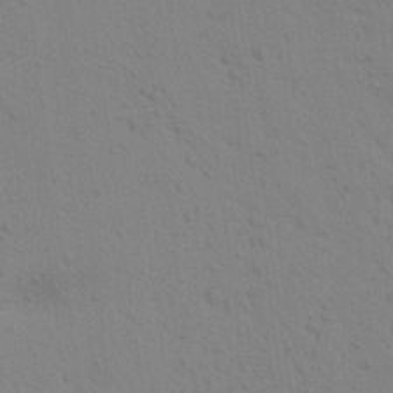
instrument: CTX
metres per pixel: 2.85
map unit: Aa
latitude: 23.3104
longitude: -148.5735
